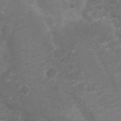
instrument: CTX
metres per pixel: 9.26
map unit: Nhu
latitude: 4.8191
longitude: -17.8205
